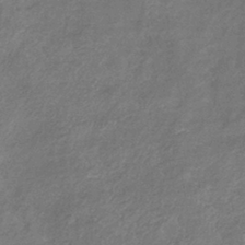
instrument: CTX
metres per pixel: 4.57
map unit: eHb
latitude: -38.8408
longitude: 75.5966
